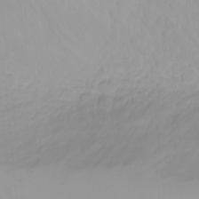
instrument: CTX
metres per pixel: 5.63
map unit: eHh
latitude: -5.4454
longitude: -86.0444
